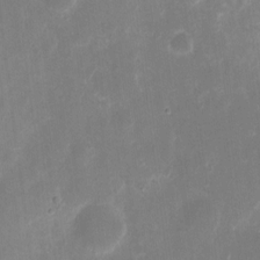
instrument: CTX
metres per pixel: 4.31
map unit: eHh
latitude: 8.5735
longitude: -71.1592
